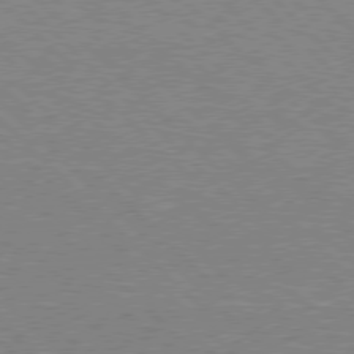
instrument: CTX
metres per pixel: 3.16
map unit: Hpe
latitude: 76.9891
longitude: -151.9150
